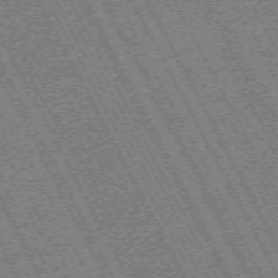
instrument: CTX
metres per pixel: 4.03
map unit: Hpe
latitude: -71.1053
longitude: 10.9731
